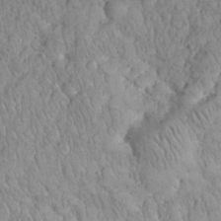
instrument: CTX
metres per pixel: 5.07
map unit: eHh
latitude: 32.8947
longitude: -64.8569
